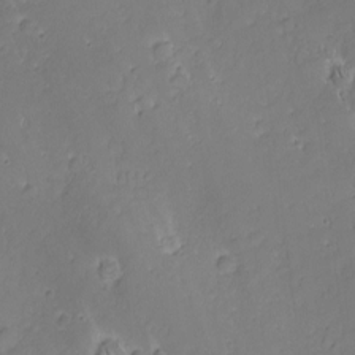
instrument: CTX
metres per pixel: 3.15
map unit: Nhu
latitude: -7.2754
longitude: -151.9906
